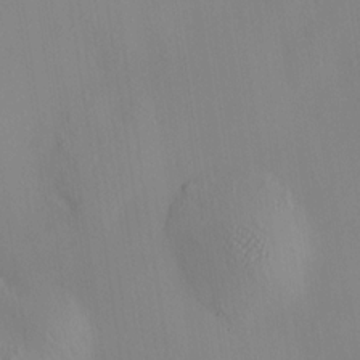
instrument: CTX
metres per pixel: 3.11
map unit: HNhu
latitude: 11.8017
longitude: 10.6519
